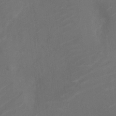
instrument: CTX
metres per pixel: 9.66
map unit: Nve
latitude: -19.4076
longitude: 106.6330
